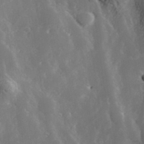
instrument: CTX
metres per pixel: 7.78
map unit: Hve
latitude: 33.2726
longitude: 149.8234
